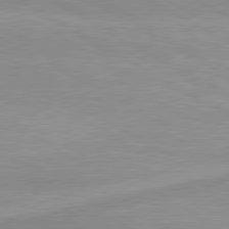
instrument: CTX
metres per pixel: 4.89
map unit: lApd
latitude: 80.0822
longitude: 171.1998
